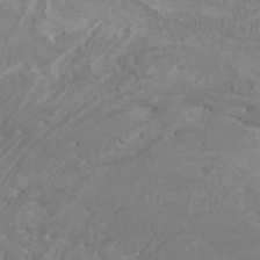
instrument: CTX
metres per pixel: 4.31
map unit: Htu
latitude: -6.8219
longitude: -75.4238
